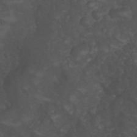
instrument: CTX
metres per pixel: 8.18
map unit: Nhu
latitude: 28.4412
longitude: -56.2900
